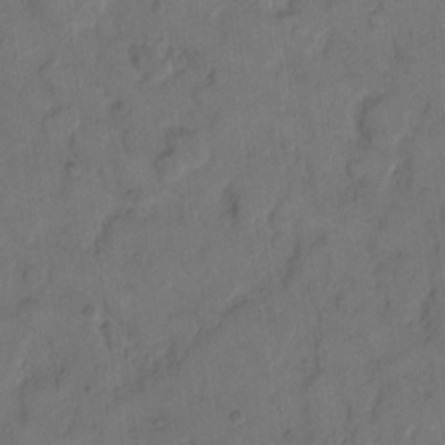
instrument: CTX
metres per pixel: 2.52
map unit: eHh
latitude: 12.9325
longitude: -65.9717
